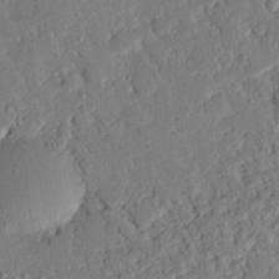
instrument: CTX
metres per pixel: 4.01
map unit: eHh
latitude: 25.9339
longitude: -80.9136
